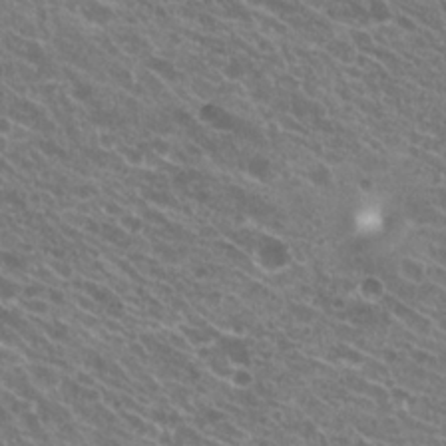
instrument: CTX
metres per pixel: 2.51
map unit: Hto
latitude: 21.2348
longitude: -34.6679
